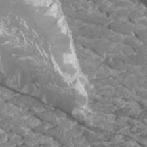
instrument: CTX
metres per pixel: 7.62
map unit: Htu
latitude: 2.4979
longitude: -20.2712
